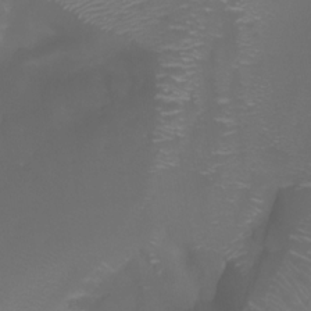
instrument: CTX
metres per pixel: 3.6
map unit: Htu
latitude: -6.7274
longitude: -72.9892
